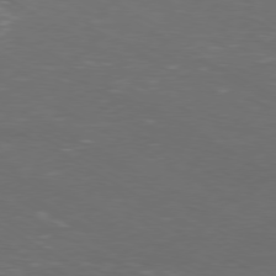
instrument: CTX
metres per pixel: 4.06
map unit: Ap
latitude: -79.8989
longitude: -70.7246
